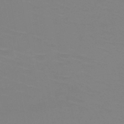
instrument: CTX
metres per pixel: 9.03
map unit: HNb
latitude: -47.6910
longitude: -48.5546
